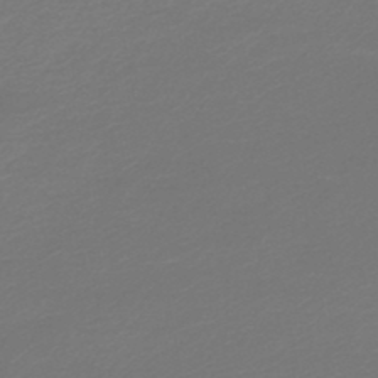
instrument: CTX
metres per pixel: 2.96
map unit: lHb
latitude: -46.9541
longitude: 67.3321
